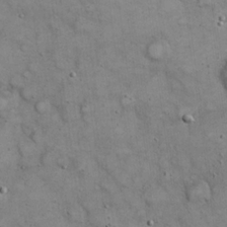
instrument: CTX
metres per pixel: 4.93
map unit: eHh
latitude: 20.4790
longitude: -60.4601
